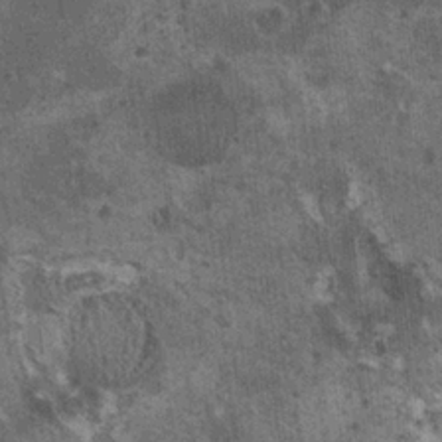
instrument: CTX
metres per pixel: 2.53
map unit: HNhu
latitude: 3.9150
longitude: 4.8030
